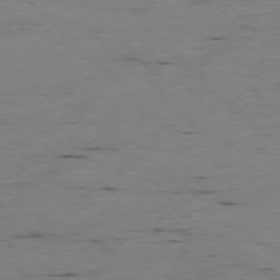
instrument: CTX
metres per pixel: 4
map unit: Ap
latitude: -77.0297
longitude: -89.6316
